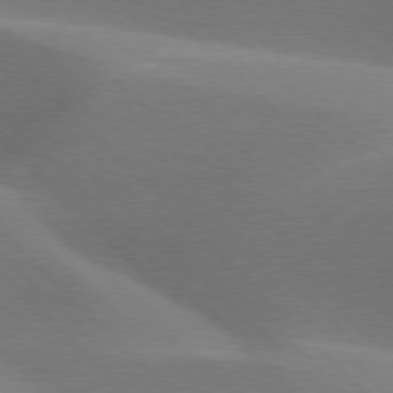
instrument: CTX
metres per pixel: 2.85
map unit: lApd
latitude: 77.3292
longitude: -51.1214
